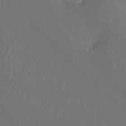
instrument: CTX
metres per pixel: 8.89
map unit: Nhu
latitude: -16.1984
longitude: -50.9135
